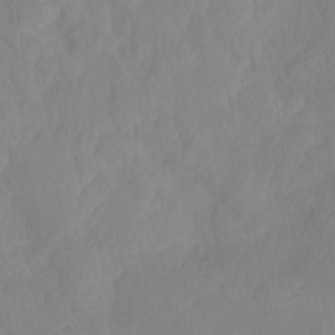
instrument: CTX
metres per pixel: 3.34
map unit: Ht
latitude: -13.9745
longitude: -57.4993
